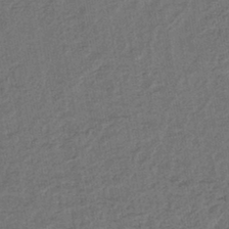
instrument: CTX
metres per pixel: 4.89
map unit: lHb
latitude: -42.7841
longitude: 61.2565
